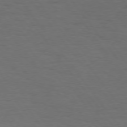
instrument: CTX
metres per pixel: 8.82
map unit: Hpe
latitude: 75.2915
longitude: -130.9703
